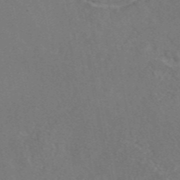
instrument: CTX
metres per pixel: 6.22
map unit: eAb
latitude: 46.2523
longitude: 110.2928
